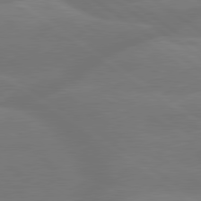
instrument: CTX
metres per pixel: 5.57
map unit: lApd
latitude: 79.8206
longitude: -148.7813
